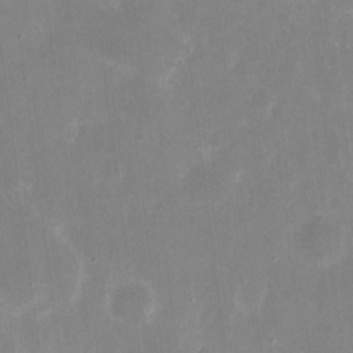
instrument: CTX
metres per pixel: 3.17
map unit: eHh
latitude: 8.3278
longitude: -71.1592
